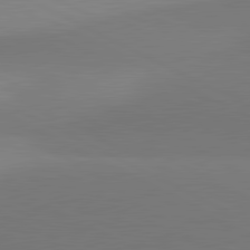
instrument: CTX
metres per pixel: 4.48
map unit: lApd
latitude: 81.3671
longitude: 146.1417
